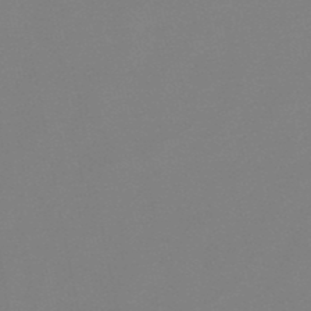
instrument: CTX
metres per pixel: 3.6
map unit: lHb
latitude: -48.6708
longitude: 69.4643
